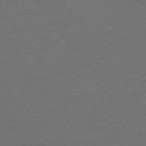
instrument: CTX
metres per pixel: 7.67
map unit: Ap
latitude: -75.6344
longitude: -75.3671
